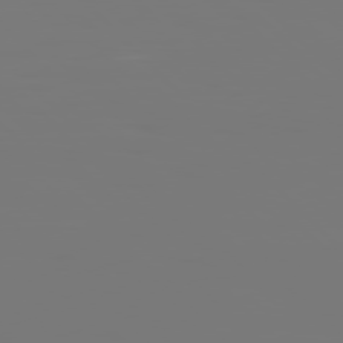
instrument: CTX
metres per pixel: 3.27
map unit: Hpe
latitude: 76.8380
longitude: -136.8002
